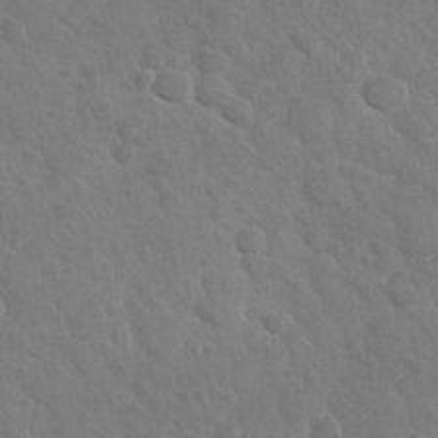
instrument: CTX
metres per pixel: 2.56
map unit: Nhu
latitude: -30.2361
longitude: -61.8205
